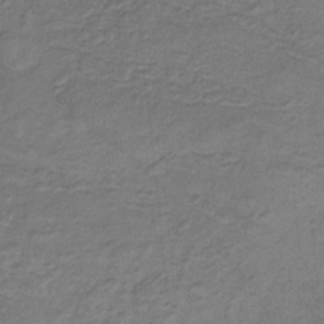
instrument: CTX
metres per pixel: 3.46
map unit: HNb
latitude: -32.4251
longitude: 58.6140
